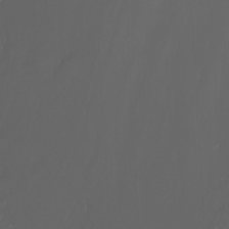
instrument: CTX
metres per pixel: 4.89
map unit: Nhu
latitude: -7.9367
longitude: -81.3671
